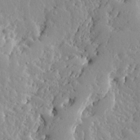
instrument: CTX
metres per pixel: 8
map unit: Ave
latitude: 13.3860
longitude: -133.7450
